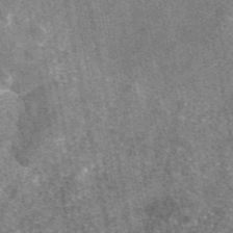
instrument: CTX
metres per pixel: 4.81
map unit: eAb
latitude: 47.2537
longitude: 106.6519
